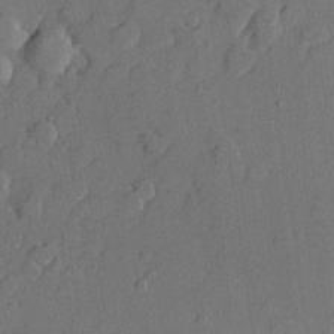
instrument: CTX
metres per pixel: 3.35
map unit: lHvf
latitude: 21.5371
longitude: 144.6519
